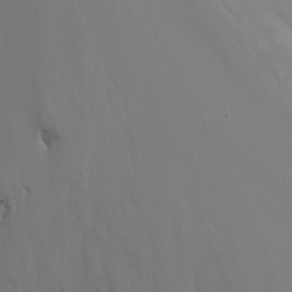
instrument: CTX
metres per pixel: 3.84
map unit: Nhu
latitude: -15.6911
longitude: -51.1970
